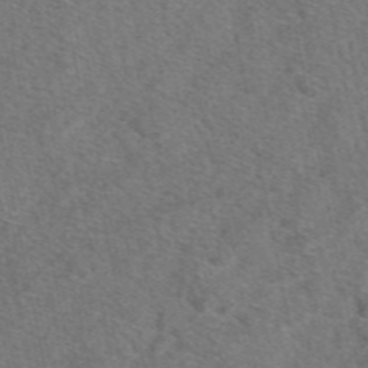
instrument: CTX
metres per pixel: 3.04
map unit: eAb
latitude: 48.4223
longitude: 106.6141
